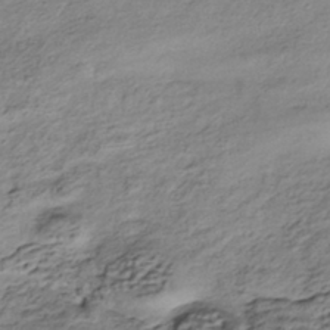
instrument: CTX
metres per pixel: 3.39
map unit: HNhu
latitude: -42.8408
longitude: 105.9745
